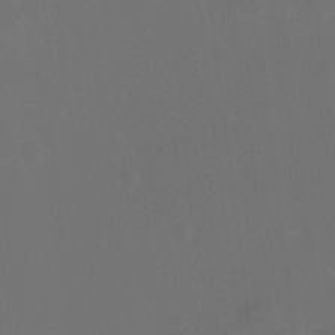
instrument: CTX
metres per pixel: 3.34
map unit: Hto
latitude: -13.1053
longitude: -41.2348
